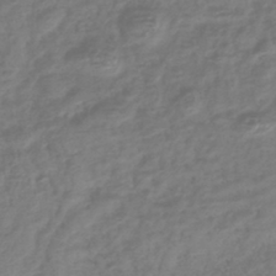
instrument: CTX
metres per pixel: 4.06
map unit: lHb
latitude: -40.8597
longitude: 73.6155
